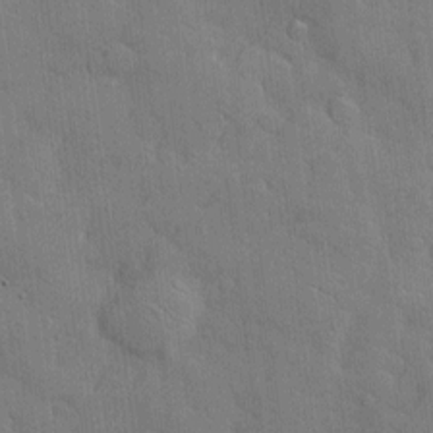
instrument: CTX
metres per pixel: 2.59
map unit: Hve
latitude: -9.3132
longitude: 176.2173
